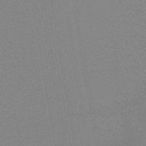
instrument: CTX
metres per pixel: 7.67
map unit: lHb
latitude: -40.3306
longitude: 77.1431
